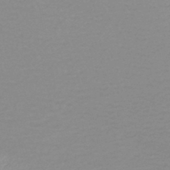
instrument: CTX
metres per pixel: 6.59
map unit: HNhu
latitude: -47.5966
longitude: 98.6896
